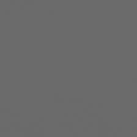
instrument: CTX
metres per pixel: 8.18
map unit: Hpe
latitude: 75.2915
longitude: -127.6127
